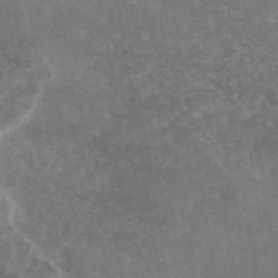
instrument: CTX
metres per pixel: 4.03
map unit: eAb
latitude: 45.5560
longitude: 116.2550
